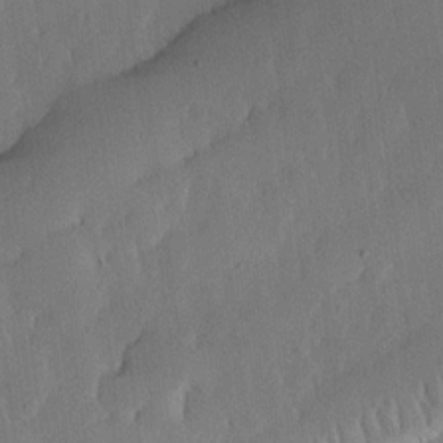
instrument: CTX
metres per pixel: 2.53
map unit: lHvf
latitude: 16.9514
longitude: -115.4804
